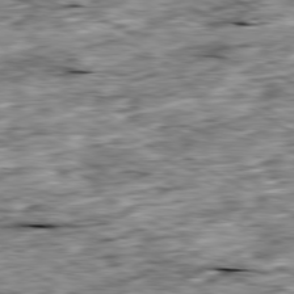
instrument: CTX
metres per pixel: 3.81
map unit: Ap
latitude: -80.3118
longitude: -89.4616
